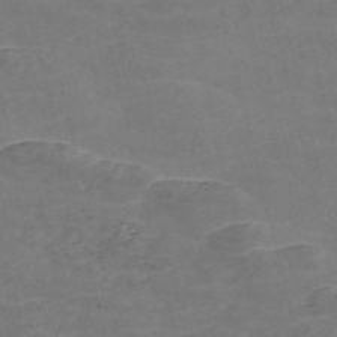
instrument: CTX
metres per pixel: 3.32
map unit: Nve
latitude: -57.0297
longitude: 52.7274
